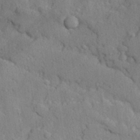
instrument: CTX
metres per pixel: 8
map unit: Ave
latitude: -8.3117
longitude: -120.5357
